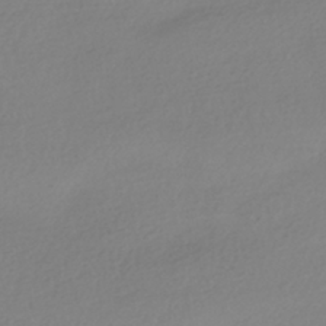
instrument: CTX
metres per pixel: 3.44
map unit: HNhu
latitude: -41.5210
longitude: 96.9542
